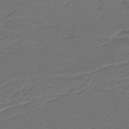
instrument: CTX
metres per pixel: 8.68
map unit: eAb
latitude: -39.8611
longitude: 52.2739
